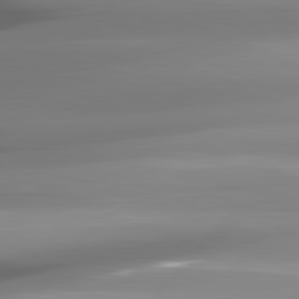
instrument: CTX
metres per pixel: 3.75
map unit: lApd
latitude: 82.1388
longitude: -146.5546
